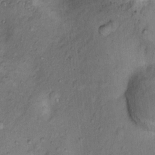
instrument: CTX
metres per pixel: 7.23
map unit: Nhu
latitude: 11.5749
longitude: -28.6679
